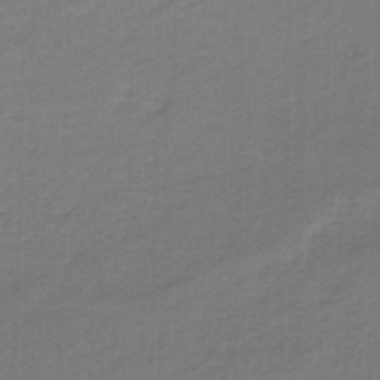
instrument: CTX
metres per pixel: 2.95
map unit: eHb
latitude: -46.3873
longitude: 89.3320
